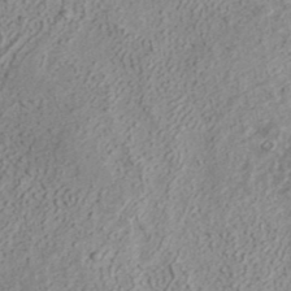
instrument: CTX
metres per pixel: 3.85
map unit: ANa
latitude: 38.3089
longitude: 20.6518
